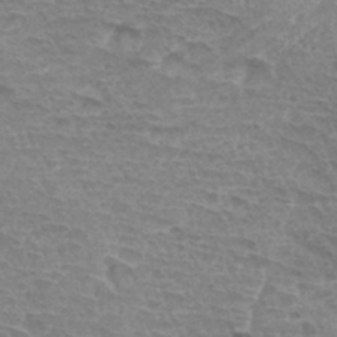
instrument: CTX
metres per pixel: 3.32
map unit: Hto
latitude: 33.9339
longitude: -44.8569
